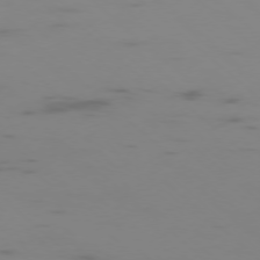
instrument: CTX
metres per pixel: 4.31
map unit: Ap
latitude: -77.4454
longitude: -67.4804
